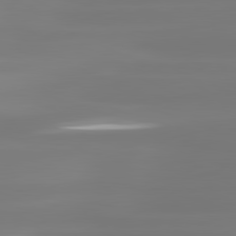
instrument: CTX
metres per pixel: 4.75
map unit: lApd
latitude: 81.1592
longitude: -134.5923
